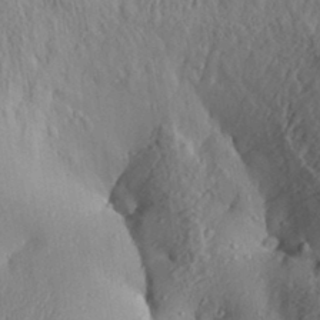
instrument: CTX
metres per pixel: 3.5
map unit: Aa
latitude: 31.8017
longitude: -134.0444
